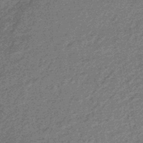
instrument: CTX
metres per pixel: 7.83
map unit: eHb
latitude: -45.9556
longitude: 88.6707
